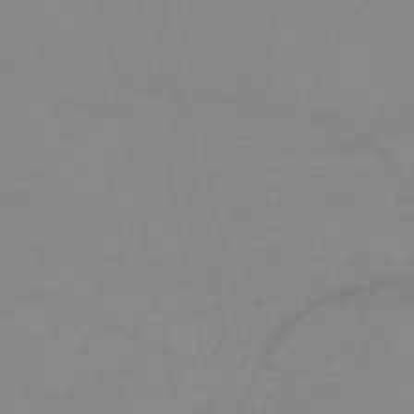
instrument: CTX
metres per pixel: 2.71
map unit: HNb
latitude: -49.6911
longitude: -40.6301
